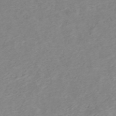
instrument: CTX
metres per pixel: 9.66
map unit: ANa
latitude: 45.4615
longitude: 22.7086
